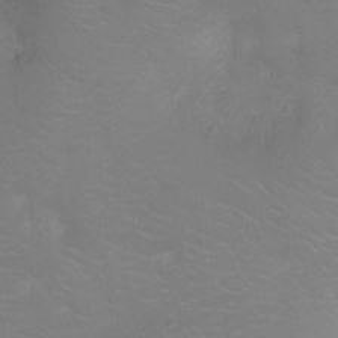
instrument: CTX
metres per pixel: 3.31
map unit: Ht
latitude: -3.0108
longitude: -16.5168
